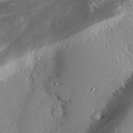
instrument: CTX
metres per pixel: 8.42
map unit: eHh
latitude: 23.4804
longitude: -89.9151
